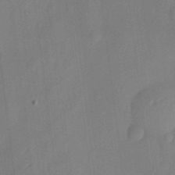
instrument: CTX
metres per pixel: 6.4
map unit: eHh
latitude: 5.7639
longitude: -73.9906
